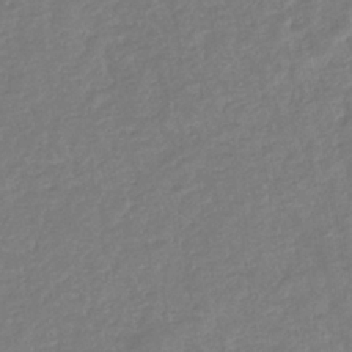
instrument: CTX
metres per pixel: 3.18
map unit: eHb
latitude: -35.2565
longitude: 77.0109
